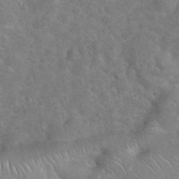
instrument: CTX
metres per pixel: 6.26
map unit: eHh
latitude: 37.8772
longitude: -64.7057
